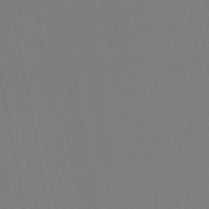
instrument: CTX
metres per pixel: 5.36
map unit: lHb
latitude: -46.5196
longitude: 77.9556
